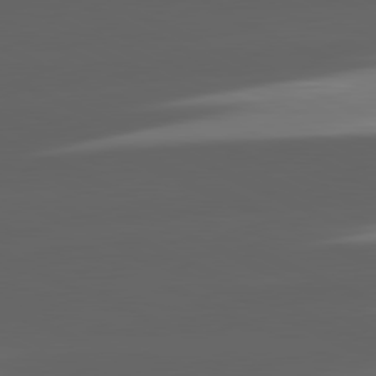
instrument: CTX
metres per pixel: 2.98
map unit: lApd
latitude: 81.3293
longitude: -146.4601
